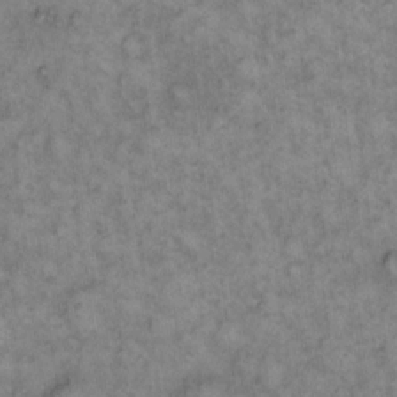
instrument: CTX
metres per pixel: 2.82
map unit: eHh
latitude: 13.0081
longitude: -64.0822
